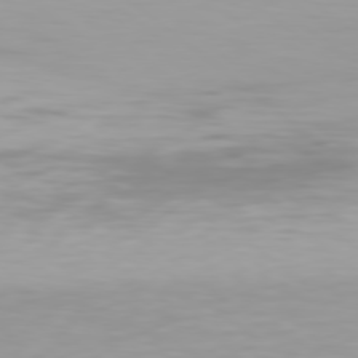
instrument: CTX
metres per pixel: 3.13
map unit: Hpe
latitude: 78.0633
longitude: -134.1389
